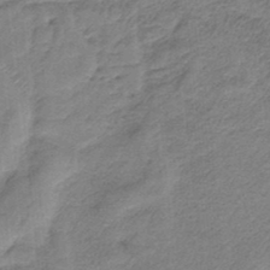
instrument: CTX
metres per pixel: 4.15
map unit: HNb
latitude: -34.0472
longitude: 60.6707
